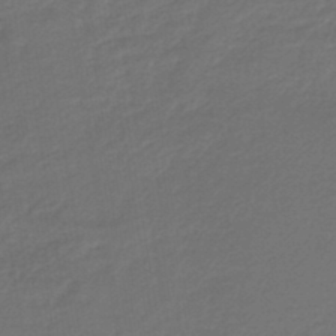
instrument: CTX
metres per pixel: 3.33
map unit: lHb
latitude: -43.9745
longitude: 60.1984
